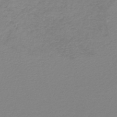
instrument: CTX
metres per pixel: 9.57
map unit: lHb
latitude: -46.4440
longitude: 72.5196
